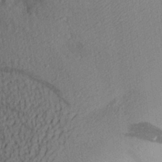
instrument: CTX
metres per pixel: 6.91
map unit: Aa
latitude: 28.1767
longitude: -145.5938
